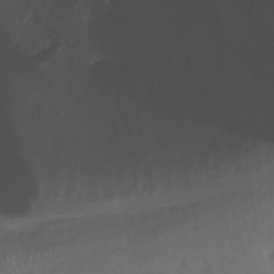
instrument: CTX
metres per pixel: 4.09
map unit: Nhu
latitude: -14.4251
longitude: -58.9514
